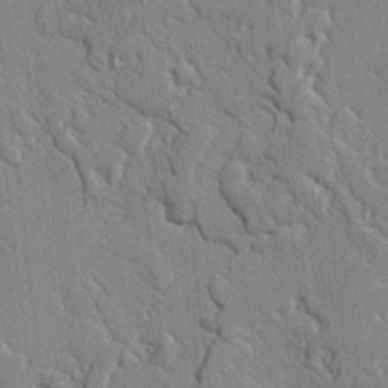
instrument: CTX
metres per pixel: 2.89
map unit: lAvf
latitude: -2.1227
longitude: -109.2537
